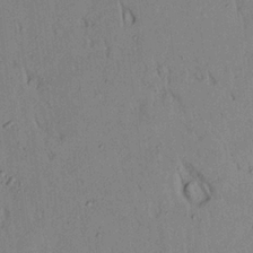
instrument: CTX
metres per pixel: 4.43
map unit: Aa
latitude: 19.4804
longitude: -147.4805
